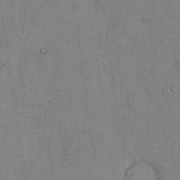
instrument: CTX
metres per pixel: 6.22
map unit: Nhu
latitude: 28.0255
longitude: -70.6112
